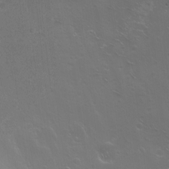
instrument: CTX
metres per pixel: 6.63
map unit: Nhu
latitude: -7.8611
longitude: -43.3293
